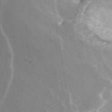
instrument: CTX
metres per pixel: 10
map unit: ANa
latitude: 43.7261
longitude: 25.6533
